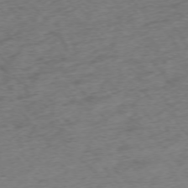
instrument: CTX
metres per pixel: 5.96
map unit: Ap
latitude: -74.9920
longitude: -72.3846
